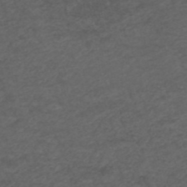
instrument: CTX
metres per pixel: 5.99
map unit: ANa
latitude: 42.4412
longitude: 28.0283
